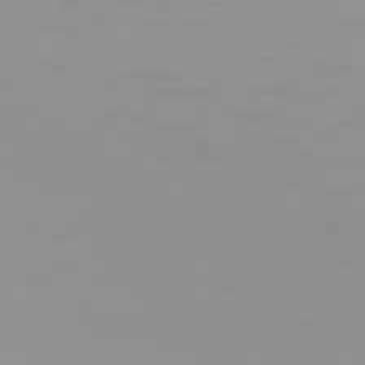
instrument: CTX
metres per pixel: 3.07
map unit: Hpe
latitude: 74.7246
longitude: -129.1592
